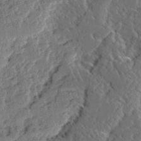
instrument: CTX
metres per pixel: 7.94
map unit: Ave
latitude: 14.6113
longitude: -136.7624
